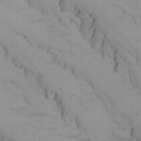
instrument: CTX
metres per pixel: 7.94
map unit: Ave
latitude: 22.9703
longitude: -136.5735
